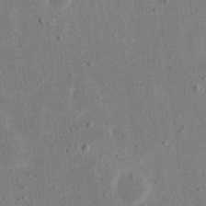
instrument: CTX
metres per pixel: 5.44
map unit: eHh
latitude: 18.5734
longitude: -71.1214
